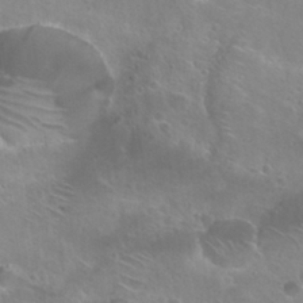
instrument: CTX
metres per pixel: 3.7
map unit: Hto
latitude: 26.8380
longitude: -39.9906
